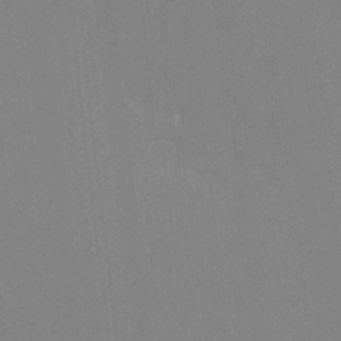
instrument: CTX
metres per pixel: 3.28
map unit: Hto
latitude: -8.2172
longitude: -48.2334
